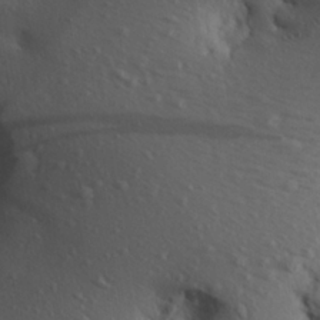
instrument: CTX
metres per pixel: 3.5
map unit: Aa
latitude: 27.6883
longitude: -134.1389
